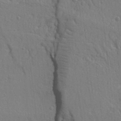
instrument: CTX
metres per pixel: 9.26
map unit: Ht
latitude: 9.9339
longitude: -77.1781
